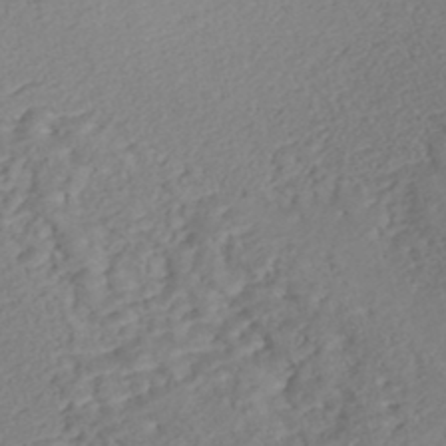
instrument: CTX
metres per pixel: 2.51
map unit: Nhe
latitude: -47.1053
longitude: -172.0444
